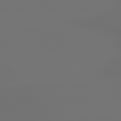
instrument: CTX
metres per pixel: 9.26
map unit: lApd
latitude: 79.3104
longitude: 177.5399
